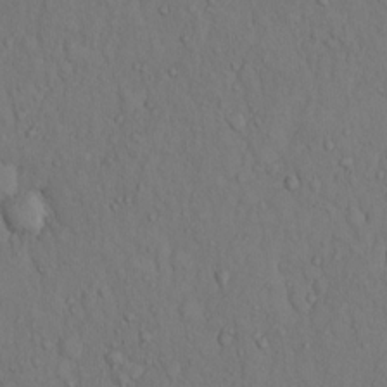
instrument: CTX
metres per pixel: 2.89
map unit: Hto
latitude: 13.8961
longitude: -61.7071
